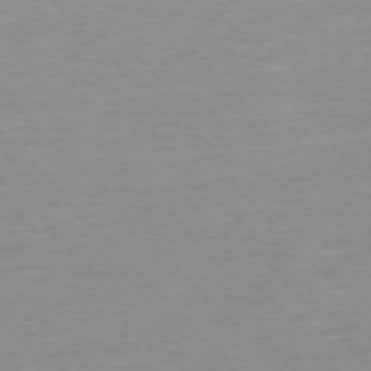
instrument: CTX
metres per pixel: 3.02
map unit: Ap
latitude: -77.1998
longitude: -87.7827
